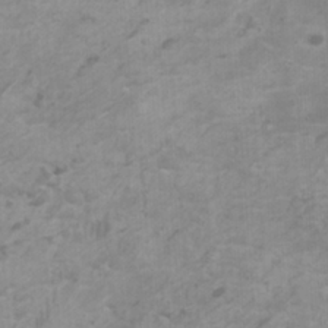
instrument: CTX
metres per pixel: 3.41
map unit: HNhu
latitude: 1.9528
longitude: -2.3278
